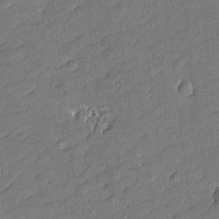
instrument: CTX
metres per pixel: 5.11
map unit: Htu
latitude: -7.6155
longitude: 176.7652
